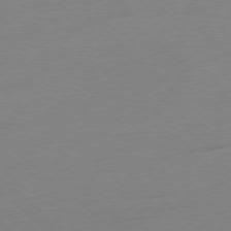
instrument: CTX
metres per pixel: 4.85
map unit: Ap
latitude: -78.4440
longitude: -99.4993
